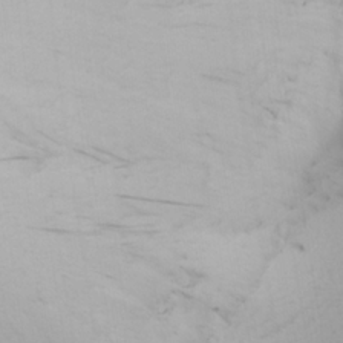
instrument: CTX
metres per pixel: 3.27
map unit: Nhu
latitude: 0.6868
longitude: -79.8584
